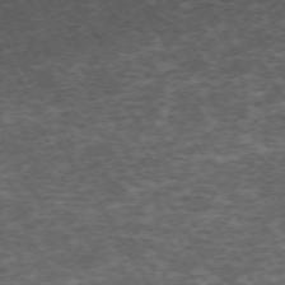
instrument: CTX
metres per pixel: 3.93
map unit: Hpe
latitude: -71.6155
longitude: 14.0850
